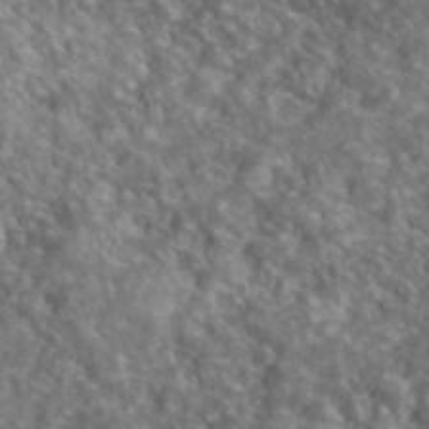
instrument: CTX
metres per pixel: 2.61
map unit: lHvf
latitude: 40.8946
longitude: -89.1970
